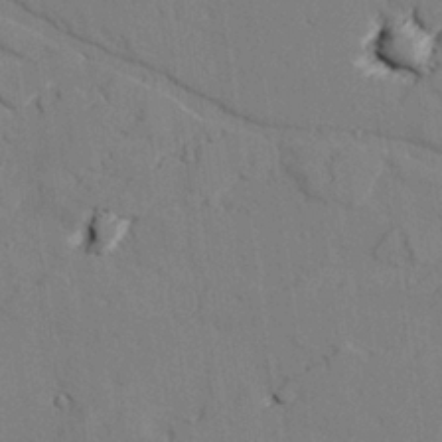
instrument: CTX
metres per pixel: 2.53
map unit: lAvf
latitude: 26.4412
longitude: -110.5357
